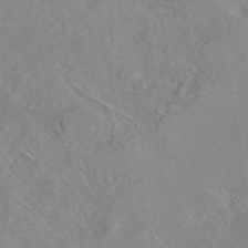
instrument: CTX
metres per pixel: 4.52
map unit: eAb
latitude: 45.5371
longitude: 110.3873
